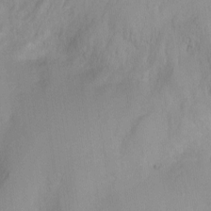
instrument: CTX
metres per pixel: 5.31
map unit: Ht
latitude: -10.1039
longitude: -27.8961
